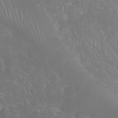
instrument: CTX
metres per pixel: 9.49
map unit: Nhu
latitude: 26.7435
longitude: -64.7057
